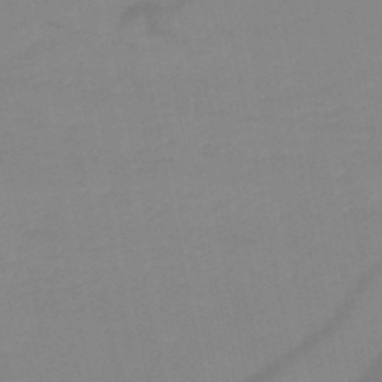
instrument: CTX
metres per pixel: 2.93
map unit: HNb
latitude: -49.3510
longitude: -40.5356
